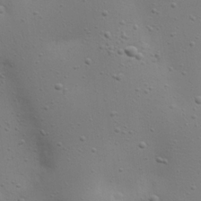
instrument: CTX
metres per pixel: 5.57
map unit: eHh
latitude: 23.1970
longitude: -69.1970
